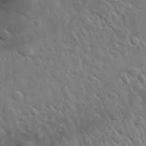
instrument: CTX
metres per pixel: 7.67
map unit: lHvf
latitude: 34.5923
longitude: -86.6112
